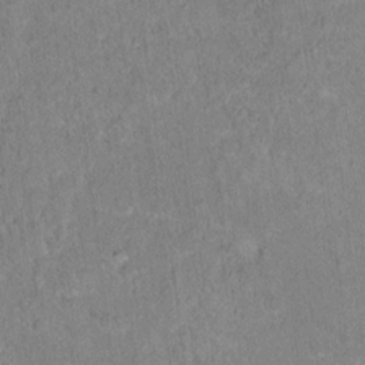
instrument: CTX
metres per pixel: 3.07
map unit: Hto
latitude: 16.8380
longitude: -37.7072
